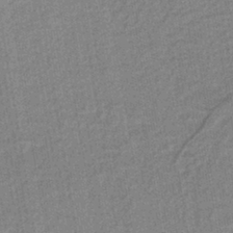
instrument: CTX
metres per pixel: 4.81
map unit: lHb
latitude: -41.3698
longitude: 62.5007
